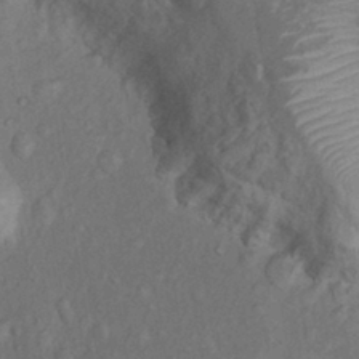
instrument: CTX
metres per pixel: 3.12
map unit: Nhu
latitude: 10.1389
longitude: -25.8205
